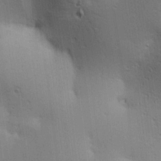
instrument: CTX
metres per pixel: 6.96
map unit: lAa
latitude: 12.5357
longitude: -107.8961
